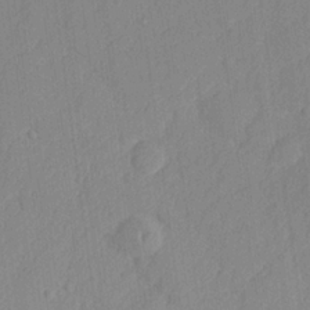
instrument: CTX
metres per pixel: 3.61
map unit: lHvf
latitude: 24.0255
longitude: 141.8422
